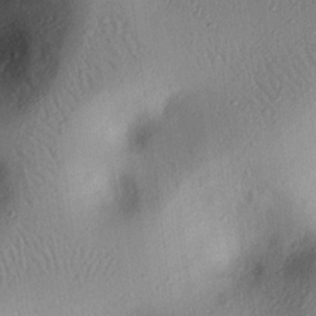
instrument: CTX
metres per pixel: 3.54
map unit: eHh
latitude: 26.0444
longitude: -76.2900
